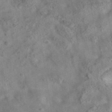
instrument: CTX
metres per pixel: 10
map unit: eAb
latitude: 36.0255
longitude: 115.3509
